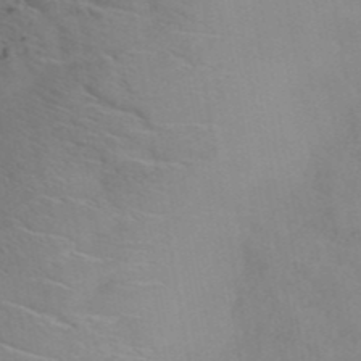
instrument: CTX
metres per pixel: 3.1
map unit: ANa
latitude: 42.5924
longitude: 53.8989
